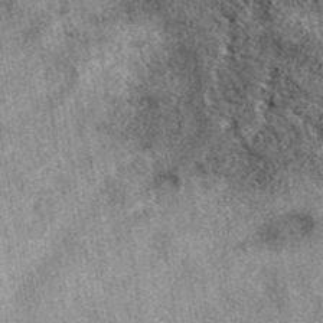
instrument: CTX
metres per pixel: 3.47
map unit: eAb
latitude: 39.6127
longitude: 110.6141
